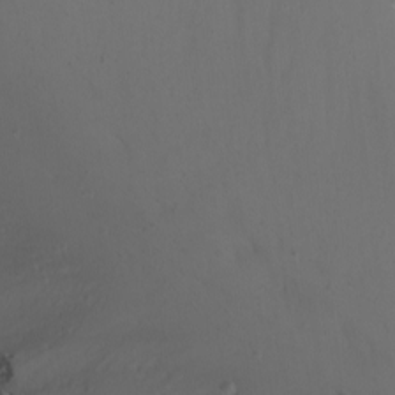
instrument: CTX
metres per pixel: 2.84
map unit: Nhu
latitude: -6.7085
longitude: -81.1592
